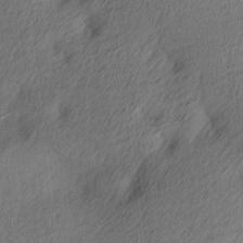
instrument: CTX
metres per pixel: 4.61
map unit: Ave
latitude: 13.8206
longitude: -106.3278
